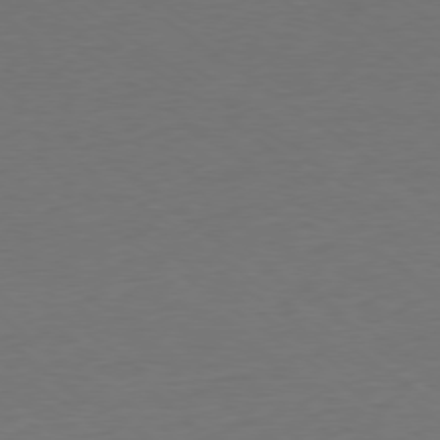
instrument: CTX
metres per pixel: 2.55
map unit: Ap
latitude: -78.8786
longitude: -95.1781
